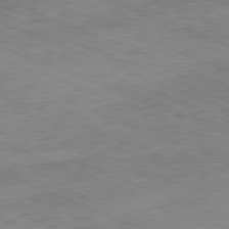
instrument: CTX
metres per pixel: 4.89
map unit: Ap
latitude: -81.7478
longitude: -82.1955
